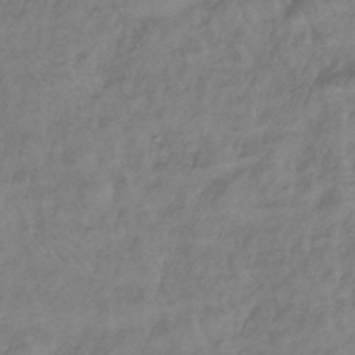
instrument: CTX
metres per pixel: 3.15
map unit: eHb
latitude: -42.7463
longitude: 82.1228
